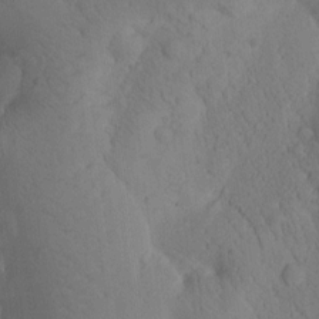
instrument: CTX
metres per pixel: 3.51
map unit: Htu
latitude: -0.7841
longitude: 173.6911
